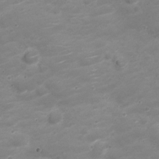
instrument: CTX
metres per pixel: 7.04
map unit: Nve
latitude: -20.5951
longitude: 104.4251
